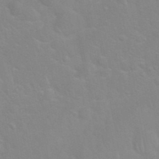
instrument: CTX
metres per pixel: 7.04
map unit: Nhu
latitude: 27.2915
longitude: -61.8961
